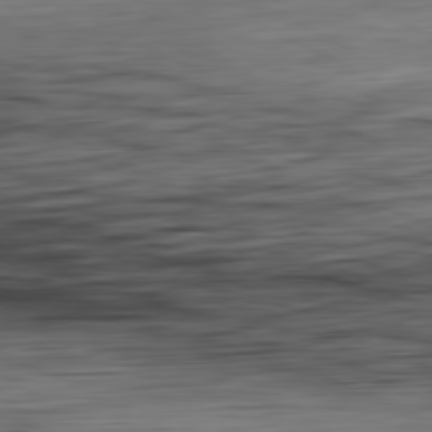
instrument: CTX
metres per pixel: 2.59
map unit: Hpe
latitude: -81.4077
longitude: 16.4818
